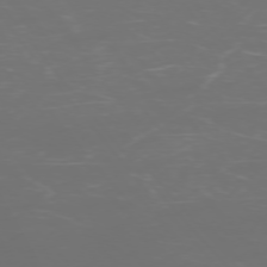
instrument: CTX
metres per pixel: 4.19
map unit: Ap
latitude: -75.6722
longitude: -76.0255
